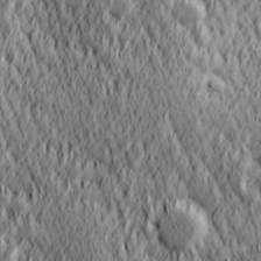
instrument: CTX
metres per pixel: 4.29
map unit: Hve
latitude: 25.7260
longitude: 145.9178
